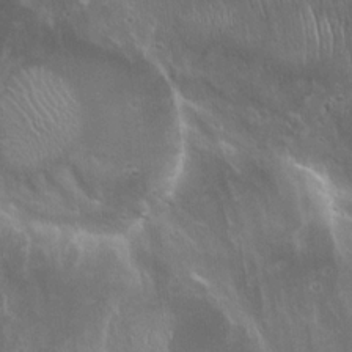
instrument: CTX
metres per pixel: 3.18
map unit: Hto
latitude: 19.5371
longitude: -57.6315
